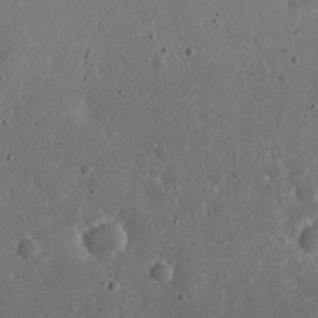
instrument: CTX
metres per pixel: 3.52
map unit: eHh
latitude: 22.1767
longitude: -66.7057
